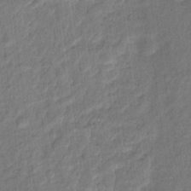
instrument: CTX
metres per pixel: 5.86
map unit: Hto
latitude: 15.1404
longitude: -39.5560
